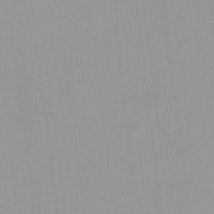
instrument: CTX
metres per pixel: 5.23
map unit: HNhu
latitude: 5.7261
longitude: 8.3117
